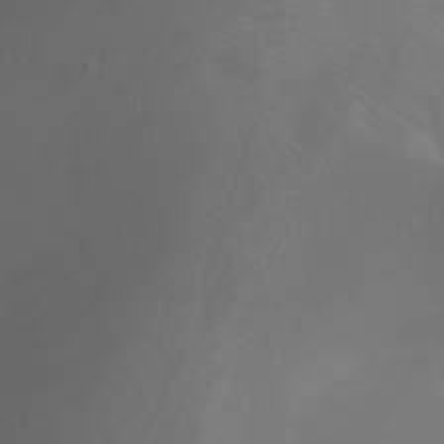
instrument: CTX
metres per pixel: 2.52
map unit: Nhu
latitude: -8.1984
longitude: -82.7624
